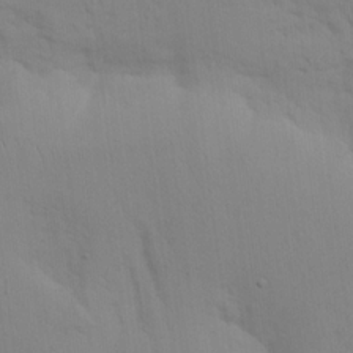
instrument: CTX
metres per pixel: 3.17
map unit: eHh
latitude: 16.8569
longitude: -62.8569
